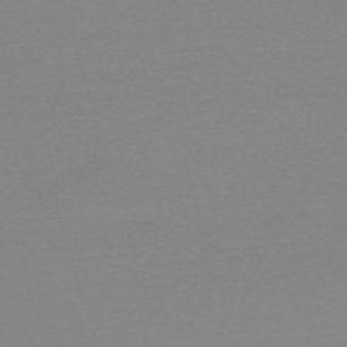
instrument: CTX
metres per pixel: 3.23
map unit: eHh
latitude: -61.7667
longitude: 52.5006
